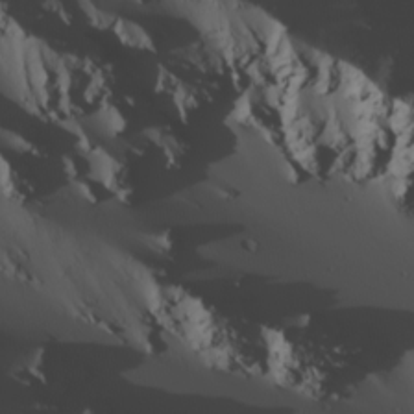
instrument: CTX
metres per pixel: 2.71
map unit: Hve
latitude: 13.4993
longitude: -91.3104
